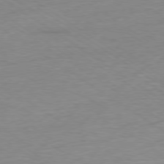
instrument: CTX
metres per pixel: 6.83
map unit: Ap
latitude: -78.6329
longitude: -59.2537
